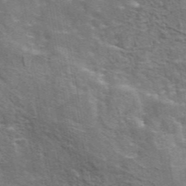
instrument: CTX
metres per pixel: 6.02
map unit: eAb
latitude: 44.4790
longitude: 111.7666
